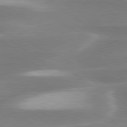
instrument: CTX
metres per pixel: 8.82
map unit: lApd
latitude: 79.9717
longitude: -117.8772
